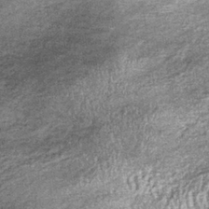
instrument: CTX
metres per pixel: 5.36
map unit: lHb
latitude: -36.6896
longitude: 67.2376
